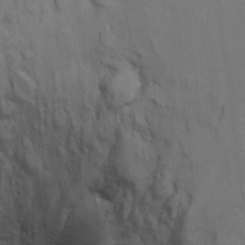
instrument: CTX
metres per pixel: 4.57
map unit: Ht
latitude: 11.1403
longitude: -33.1214
